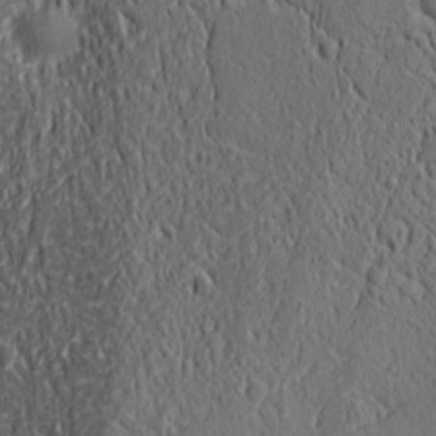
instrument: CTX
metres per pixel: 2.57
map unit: Nhu
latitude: -4.6518
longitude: -150.3656
